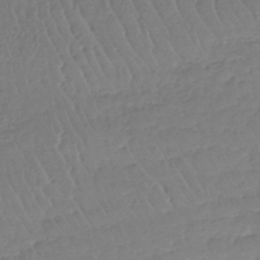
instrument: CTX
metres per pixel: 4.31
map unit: lHb
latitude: -41.1809
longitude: 68.7652
